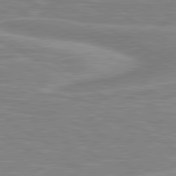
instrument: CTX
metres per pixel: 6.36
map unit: lApd
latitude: 80.6679
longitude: 173.9178
